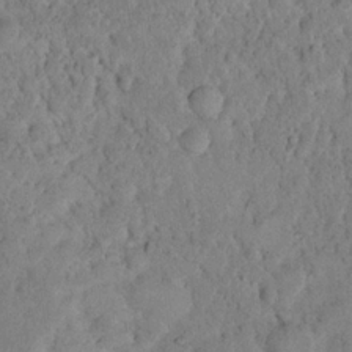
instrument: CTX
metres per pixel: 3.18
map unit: eHh
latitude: 18.5734
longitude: -62.4601
